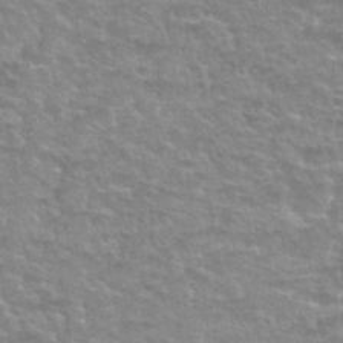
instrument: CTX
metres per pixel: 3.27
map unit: Nhu
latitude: 27.5371
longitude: -53.1403
